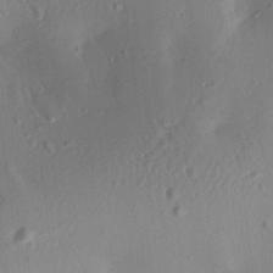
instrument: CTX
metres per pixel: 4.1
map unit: Aa
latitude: 12.5168
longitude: -143.2537
